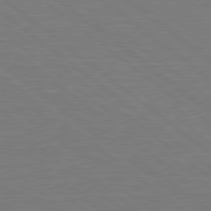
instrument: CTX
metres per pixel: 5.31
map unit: lApd
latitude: 79.0837
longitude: -93.4993
